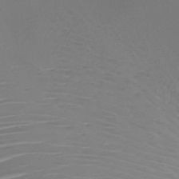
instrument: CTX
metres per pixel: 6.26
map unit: HNb
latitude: -47.1053
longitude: -42.0444
